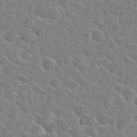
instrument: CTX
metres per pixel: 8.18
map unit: Hto
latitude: 24.8002
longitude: -46.5357
